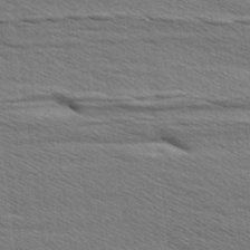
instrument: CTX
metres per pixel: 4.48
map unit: Aa
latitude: 6.0633
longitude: -136.6869
